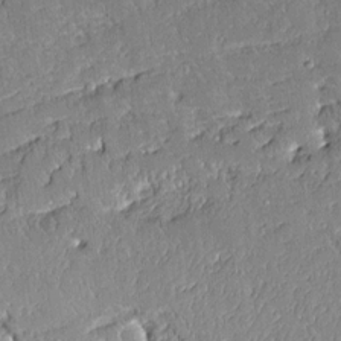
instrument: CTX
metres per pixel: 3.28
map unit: Aa
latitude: 11.8206
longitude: -128.1389
